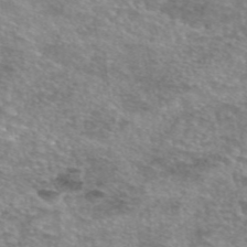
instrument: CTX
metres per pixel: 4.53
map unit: eAb
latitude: 45.5182
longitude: 103.0298
